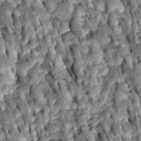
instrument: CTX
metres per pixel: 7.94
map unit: Htu
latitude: -0.8219
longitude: 148.5385
